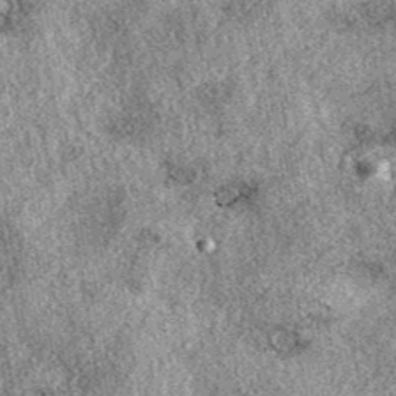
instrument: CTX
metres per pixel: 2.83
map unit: eAb
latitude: 38.8380
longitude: 108.7463
